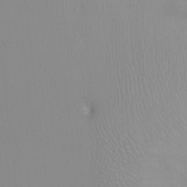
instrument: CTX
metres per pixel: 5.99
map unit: Nhu
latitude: -0.1228
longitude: -16.3467
